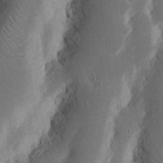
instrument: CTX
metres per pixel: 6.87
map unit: Nhu
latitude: 16.8002
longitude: -74.6868
